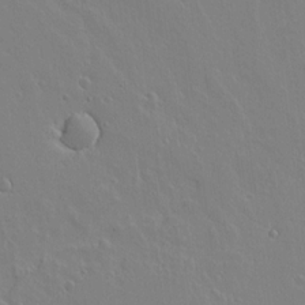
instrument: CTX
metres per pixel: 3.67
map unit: lAvf
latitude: 14.6302
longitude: -126.1767
